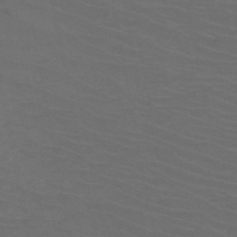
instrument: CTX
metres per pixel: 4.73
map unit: HNb
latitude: -49.4455
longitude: -46.0255
